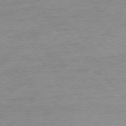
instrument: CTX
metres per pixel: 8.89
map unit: Ap
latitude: -77.1242
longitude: -93.1592
